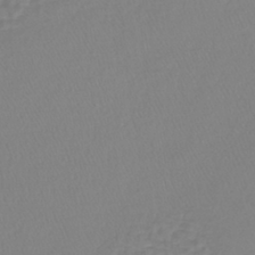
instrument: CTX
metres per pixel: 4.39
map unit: lHb
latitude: -41.4454
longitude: 64.5196
